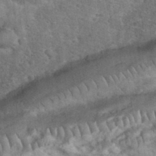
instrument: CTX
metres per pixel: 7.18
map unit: eHh
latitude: 36.5924
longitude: -64.4979
